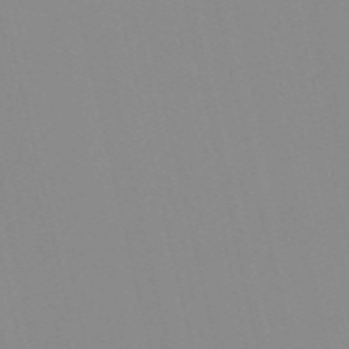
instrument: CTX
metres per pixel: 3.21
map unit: Nve
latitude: -57.2943
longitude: 60.5385
